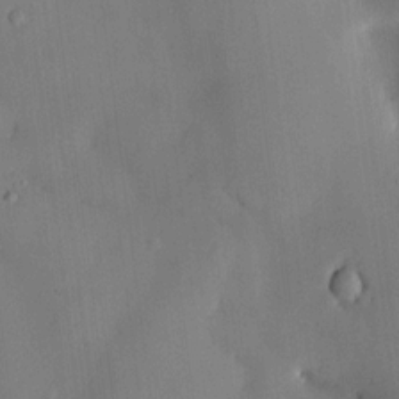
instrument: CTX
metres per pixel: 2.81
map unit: HNhu
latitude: 14.7813
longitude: 11.3888
